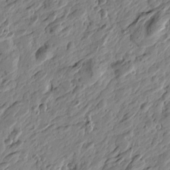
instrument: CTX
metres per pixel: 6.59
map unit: Htu
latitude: -3.5966
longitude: -178.8947
